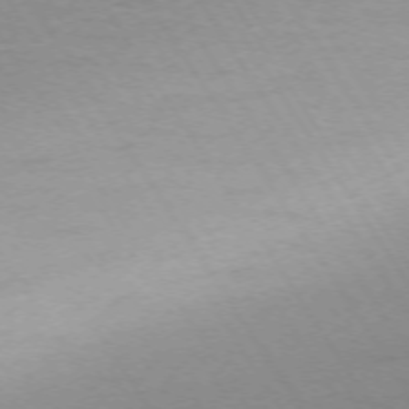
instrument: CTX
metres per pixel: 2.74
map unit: Ap
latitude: -73.8800
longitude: -82.4412
